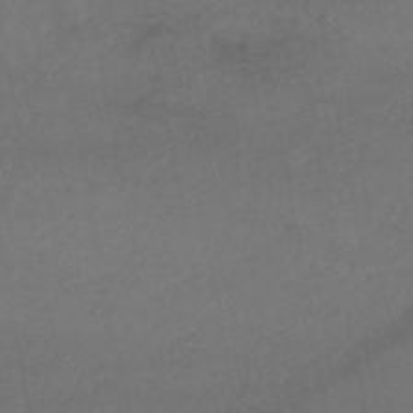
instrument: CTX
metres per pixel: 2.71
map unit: lHb
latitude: -46.6140
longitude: 75.4644
